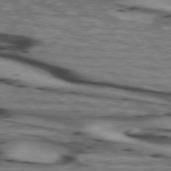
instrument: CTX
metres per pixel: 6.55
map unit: lApd
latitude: 74.1389
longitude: -64.5924
